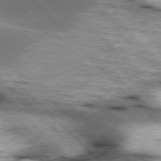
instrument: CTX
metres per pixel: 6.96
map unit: lApd
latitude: 76.9702
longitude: -51.0080
